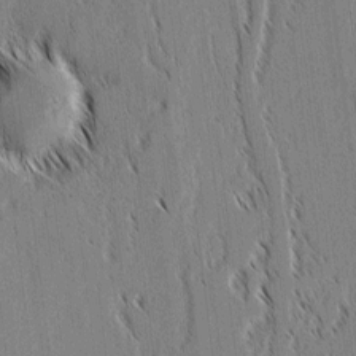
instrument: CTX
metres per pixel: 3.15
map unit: lAvf
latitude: 1.7827
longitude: -106.2145
